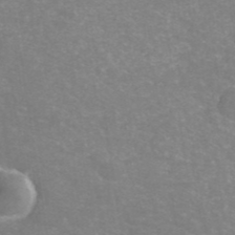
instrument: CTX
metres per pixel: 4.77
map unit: ANa
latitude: 40.5167
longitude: 24.1417
